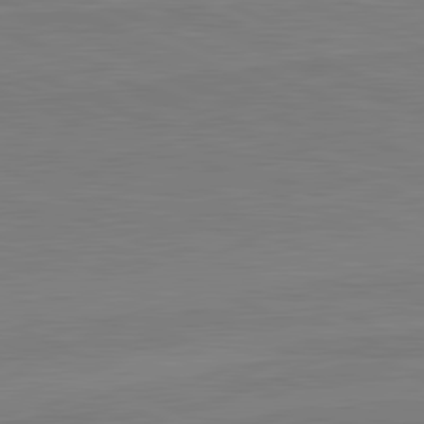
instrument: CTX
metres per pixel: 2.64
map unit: lApd
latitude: 81.9150
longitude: 167.0297
